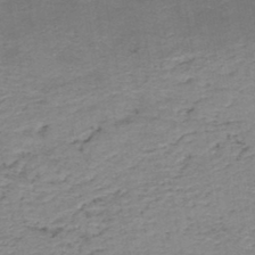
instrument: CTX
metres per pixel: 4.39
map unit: HNb
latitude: -44.8408
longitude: 50.3117
